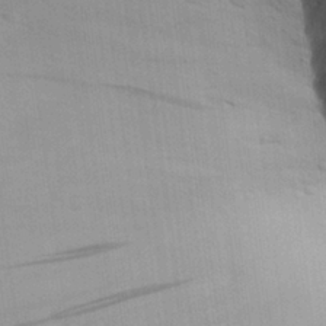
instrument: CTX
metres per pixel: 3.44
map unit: Aa
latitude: 27.2537
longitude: -137.2159
